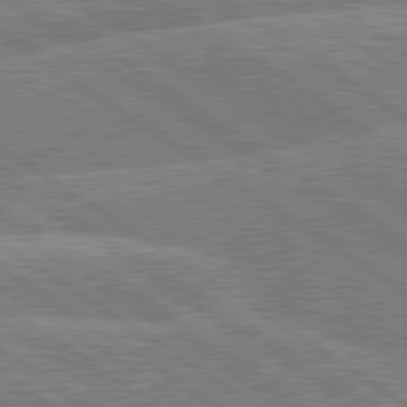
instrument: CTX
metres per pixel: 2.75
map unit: lApd
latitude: 79.8395
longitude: -157.3481
